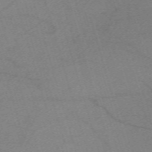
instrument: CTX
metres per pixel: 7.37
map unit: eHh
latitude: -61.5588
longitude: 54.3117
